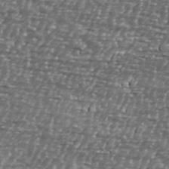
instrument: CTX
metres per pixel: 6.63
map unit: Ave
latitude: 40.4034
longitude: -112.5735
